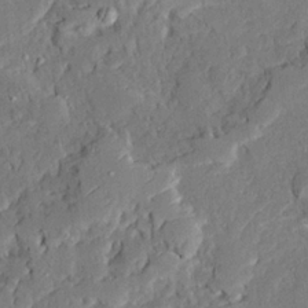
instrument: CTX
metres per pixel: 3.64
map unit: Ave
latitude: 22.9136
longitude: -129.8583
